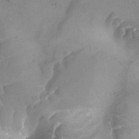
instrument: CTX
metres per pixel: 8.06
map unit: Ave
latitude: -7.9367
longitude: -122.3845
